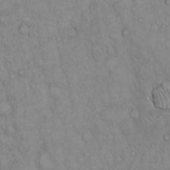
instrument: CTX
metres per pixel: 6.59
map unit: Hto
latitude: 13.1781
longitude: -57.8205
